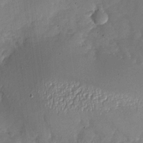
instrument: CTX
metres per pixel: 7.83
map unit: Nhu
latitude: -27.0675
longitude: -57.8961
